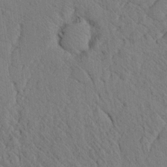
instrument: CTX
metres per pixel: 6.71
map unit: lAvf
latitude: 7.5371
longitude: 160.2551
